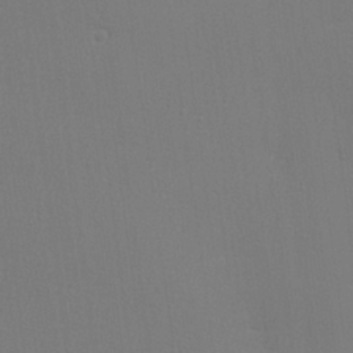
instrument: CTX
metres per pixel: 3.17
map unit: lHvf
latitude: 23.4426
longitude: 141.1809
